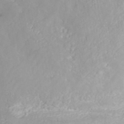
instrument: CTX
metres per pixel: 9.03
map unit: ANa
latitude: 40.1577
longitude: 22.0661
